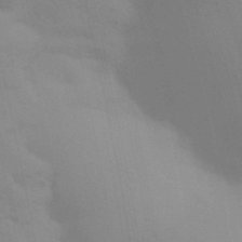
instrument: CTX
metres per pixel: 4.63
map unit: Aa
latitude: 32.5168
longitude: -145.2537
